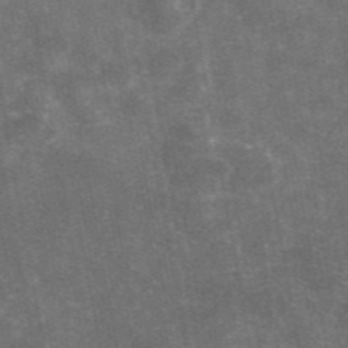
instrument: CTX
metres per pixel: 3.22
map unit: eAb
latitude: 46.1011
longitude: 119.8233
